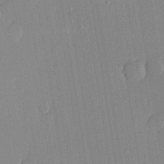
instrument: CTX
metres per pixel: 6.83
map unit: lHvf
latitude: 19.9339
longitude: 145.1053
